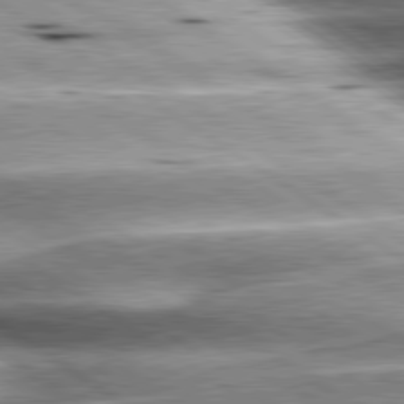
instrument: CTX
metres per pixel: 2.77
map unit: lApd
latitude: 80.2145
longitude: -141.2725
